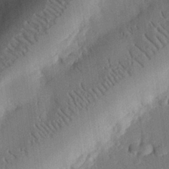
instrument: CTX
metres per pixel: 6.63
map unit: eHh
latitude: 26.8002
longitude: -81.5371
